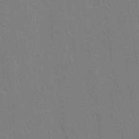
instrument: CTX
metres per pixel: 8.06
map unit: lAvf
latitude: 14.3657
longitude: -127.0648
